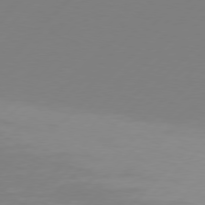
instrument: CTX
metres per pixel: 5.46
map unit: Hpe
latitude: 77.5371
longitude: -133.7261
